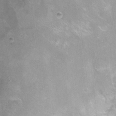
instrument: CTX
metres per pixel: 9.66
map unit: Ht
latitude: 5.5182
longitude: -36.5546
